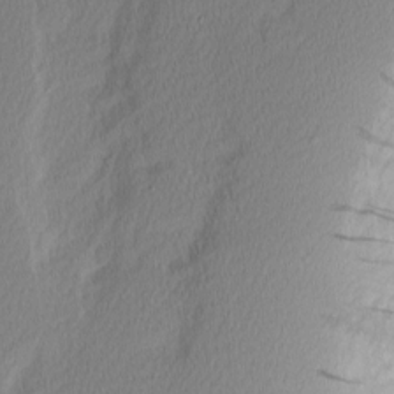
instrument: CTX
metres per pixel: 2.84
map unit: Nhu
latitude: 2.7246
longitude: -76.4223
